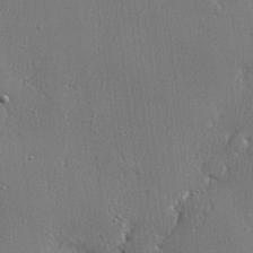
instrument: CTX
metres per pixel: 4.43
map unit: lHvf
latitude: 23.6505
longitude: 141.3887
